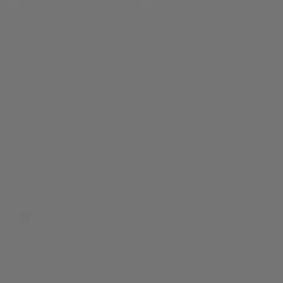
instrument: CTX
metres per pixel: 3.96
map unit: Hpe
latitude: 74.2334
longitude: -125.0836
